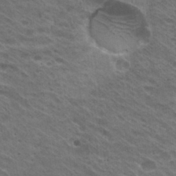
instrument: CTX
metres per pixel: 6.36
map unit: Hto
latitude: 30.8947
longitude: -43.2537
